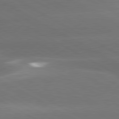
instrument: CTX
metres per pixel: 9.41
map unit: lApd
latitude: 80.7057
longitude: -146.8191
